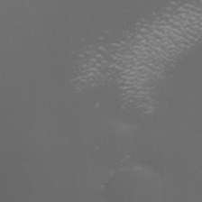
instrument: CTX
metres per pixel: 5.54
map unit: eHh
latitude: -4.5951
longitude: 19.2943
